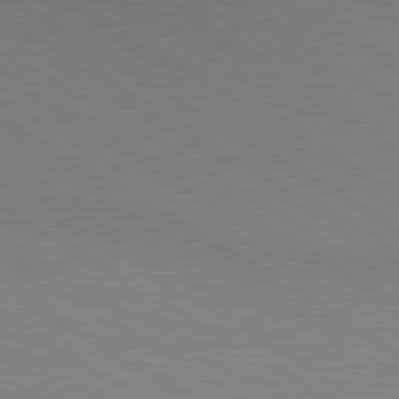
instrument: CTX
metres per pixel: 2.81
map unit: lApd
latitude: 80.1956
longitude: 128.8597
